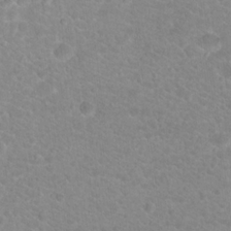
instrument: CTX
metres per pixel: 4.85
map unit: Hto
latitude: 18.5923
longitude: -37.7639
